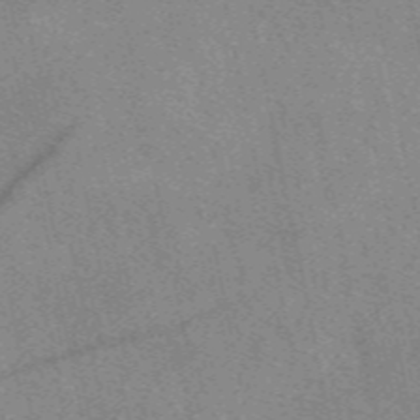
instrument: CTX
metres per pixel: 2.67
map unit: eAb
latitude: 49.8394
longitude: 109.4076
